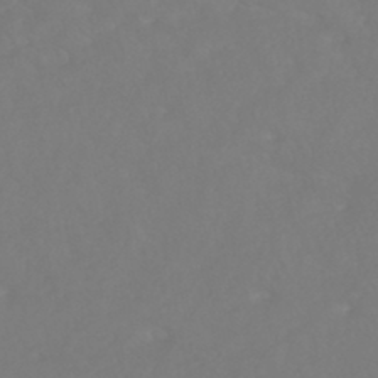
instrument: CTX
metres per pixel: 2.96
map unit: HNhu
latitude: -46.5196
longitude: 97.5588
